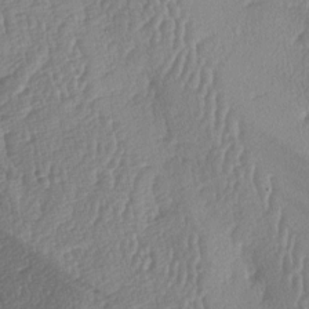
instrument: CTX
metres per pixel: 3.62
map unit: lAa
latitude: -7.6533
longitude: -129.4615
